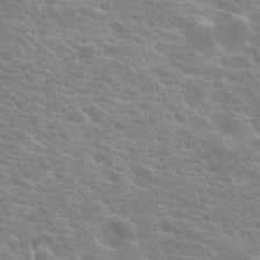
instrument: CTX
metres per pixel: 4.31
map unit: Hto
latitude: 21.2537
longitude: -40.0633
